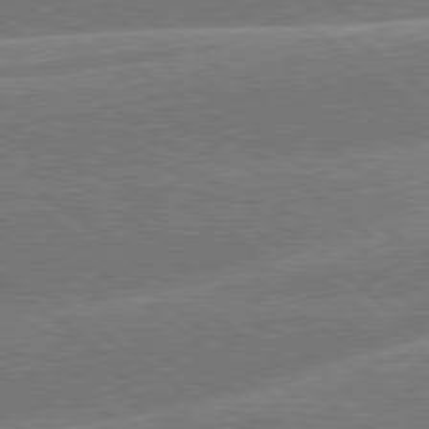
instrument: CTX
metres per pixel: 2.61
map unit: Hpe
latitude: 79.1403
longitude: -153.2537
